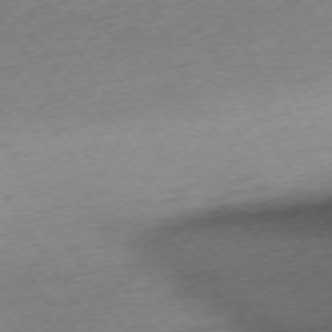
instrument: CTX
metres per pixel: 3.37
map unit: Ap
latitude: -73.9178
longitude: -68.7435
